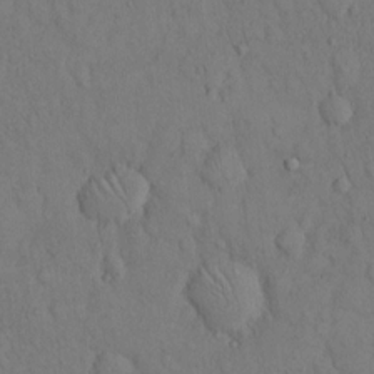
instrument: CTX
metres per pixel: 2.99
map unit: Hto
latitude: 13.1214
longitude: -61.4426
